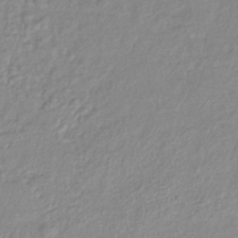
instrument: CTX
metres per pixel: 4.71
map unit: lHb
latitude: -41.6155
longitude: 70.0472
